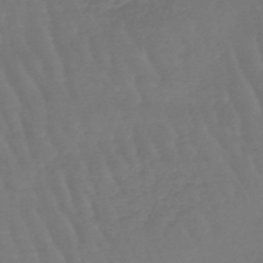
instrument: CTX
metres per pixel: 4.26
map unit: eHb
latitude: -46.5951
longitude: 79.1242
